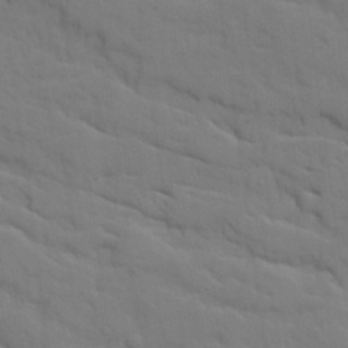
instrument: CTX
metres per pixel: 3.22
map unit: Ave
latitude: 19.9717
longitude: -129.4048
